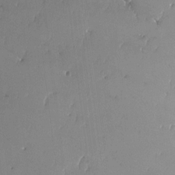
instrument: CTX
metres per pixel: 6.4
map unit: eHh
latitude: -3.8611
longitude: 20.0283
